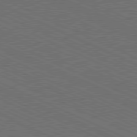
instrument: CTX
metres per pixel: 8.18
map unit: Hpe
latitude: -81.9745
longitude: 18.5385
